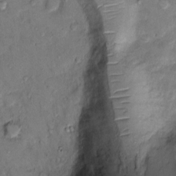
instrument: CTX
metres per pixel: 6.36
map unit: Ht
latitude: -3.0297
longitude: -14.5546
